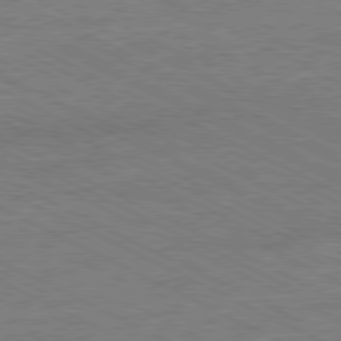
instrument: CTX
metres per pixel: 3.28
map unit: Ap
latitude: -81.3321
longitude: -86.3089
